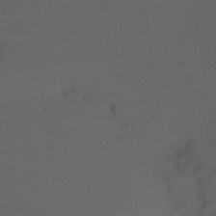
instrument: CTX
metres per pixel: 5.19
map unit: Ht
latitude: -9.1998
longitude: -31.5183
